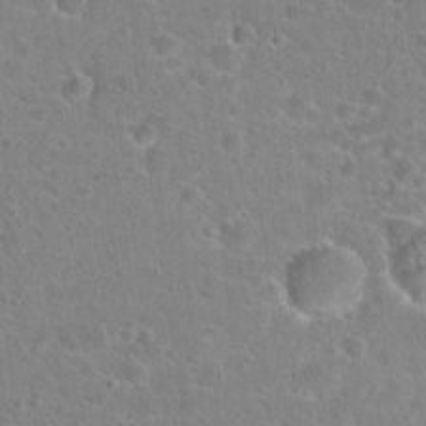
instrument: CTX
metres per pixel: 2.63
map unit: Hto
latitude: 23.0269
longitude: -45.7072
